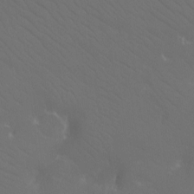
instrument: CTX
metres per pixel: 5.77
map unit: Ht
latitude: -12.0850
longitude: -44.9513
